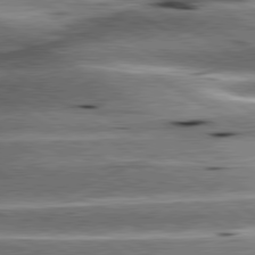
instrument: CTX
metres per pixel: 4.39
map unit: lApd
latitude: 80.3656
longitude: -142.2523
